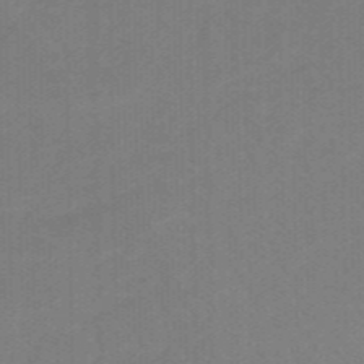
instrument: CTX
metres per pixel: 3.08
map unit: eHb
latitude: -47.3131
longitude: 89.0864
